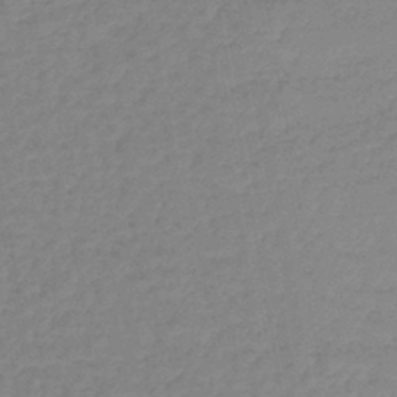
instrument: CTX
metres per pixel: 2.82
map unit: lHb
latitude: -44.3117
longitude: 66.3684
